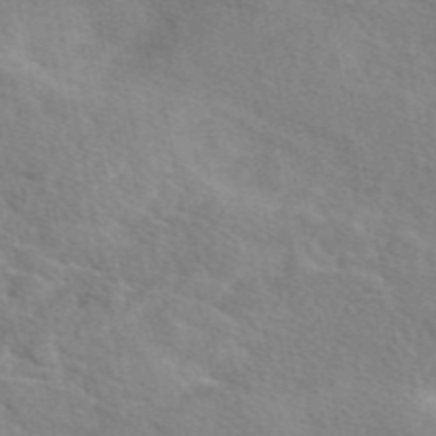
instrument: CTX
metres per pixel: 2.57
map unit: eAb
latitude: 48.8569
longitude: 120.1039
